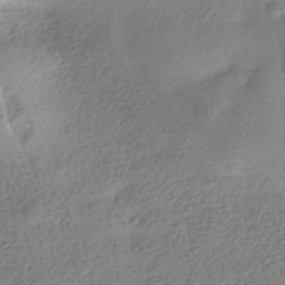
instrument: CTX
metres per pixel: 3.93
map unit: HNhu
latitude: -41.3132
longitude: 98.4251
